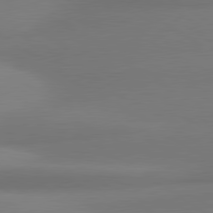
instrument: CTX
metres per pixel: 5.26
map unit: lApd
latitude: 80.2900
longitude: 175.8233
